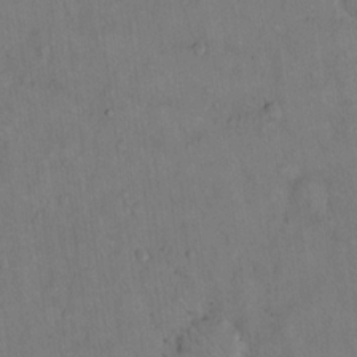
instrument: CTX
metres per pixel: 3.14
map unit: Hto
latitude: 14.4034
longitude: -59.9906
